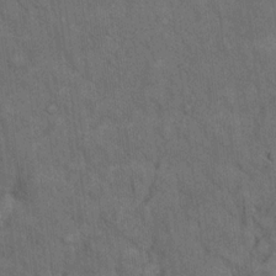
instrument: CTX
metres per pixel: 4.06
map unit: eHh
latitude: 17.7828
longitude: -63.5749
